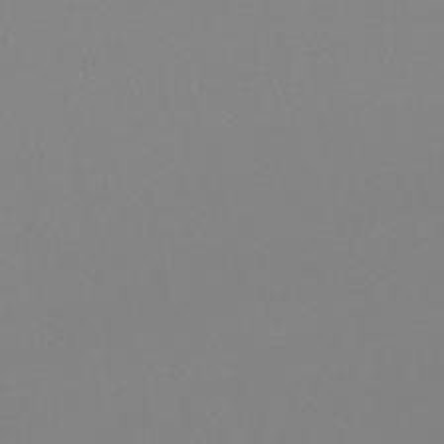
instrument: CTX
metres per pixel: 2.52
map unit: HNb
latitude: -47.3320
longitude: -48.6490
